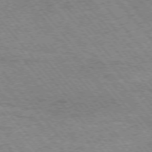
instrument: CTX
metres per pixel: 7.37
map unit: Hpe
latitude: -75.6533
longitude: -14.3846
